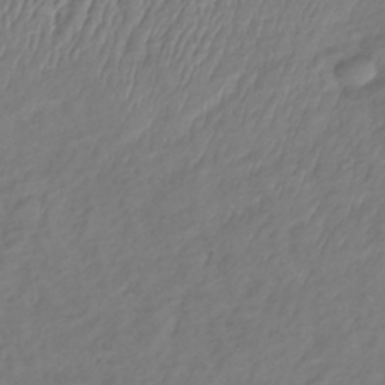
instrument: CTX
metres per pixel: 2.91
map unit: lHb
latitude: -39.8234
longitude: 73.2565
